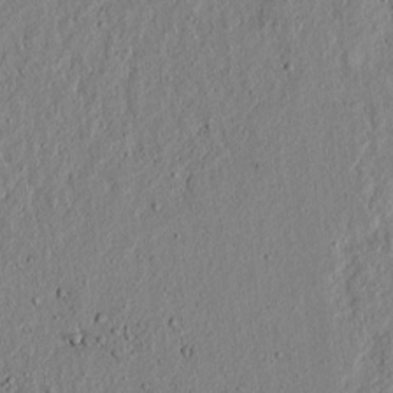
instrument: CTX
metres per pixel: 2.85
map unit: lAvf
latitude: 6.7435
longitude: 167.5777
